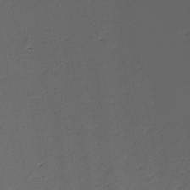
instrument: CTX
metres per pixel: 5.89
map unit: Nhu
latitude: -7.4832
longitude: -93.7638
